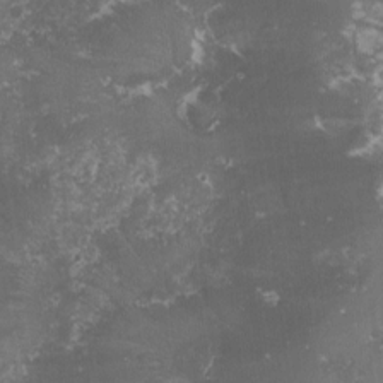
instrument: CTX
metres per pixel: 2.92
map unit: lHvf
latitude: -16.3118
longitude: -99.6127
